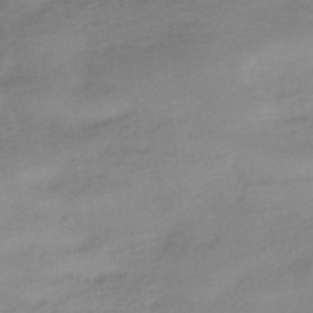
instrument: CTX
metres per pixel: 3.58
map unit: HNhu
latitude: -40.2928
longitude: 93.0297
